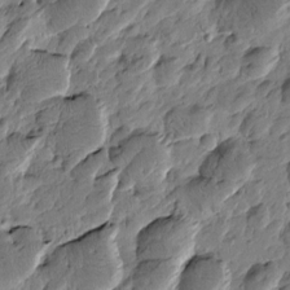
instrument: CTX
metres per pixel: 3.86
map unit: Htu
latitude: -2.8785
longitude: -178.8002
